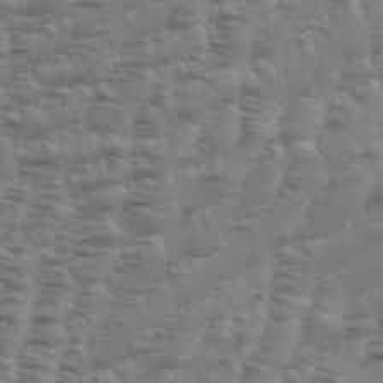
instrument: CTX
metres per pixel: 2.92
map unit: Aa
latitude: 34.8002
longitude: -136.1956
